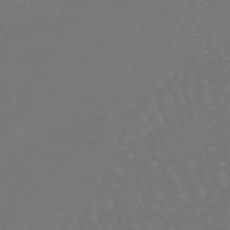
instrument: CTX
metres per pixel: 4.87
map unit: lHb
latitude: -47.2187
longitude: 79.8800
